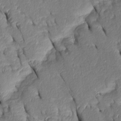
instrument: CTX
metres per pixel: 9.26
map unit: Htu
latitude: 1.2726
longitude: 148.9353
